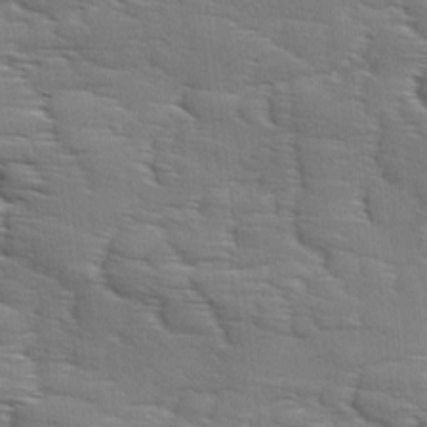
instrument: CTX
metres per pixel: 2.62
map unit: Ave
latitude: 11.6883
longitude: -106.1200
